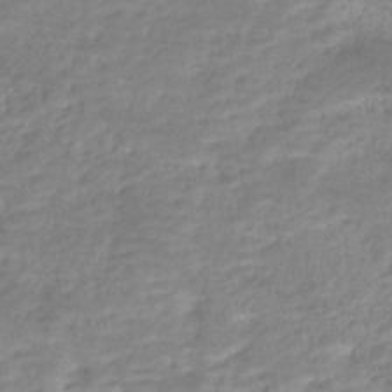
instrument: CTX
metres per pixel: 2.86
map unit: Nhe
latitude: -46.2550
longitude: 152.1605
